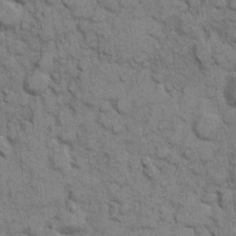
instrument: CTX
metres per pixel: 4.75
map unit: eHh
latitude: 8.2523
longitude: -65.3671
